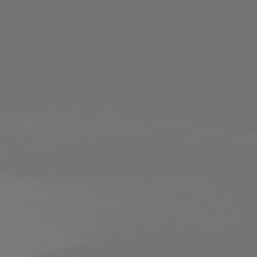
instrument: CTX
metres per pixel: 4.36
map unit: lApd
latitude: 82.0633
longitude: 155.2943
